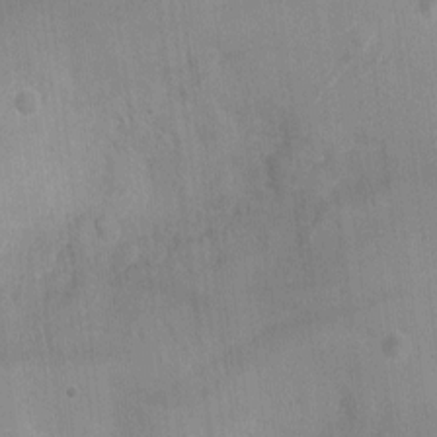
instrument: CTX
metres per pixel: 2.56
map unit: Ht
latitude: -3.0108
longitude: -16.9514
